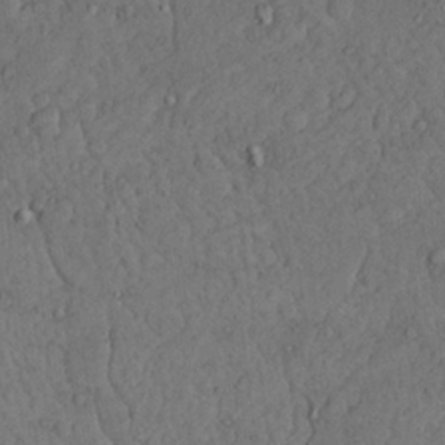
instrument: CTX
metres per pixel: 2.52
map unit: Nhu
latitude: 22.1767
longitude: -70.8758
